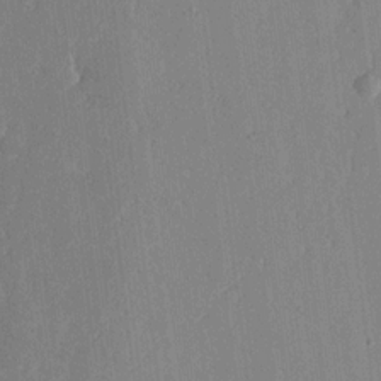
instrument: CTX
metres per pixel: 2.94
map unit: lHvf
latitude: 18.6868
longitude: -112.5168
